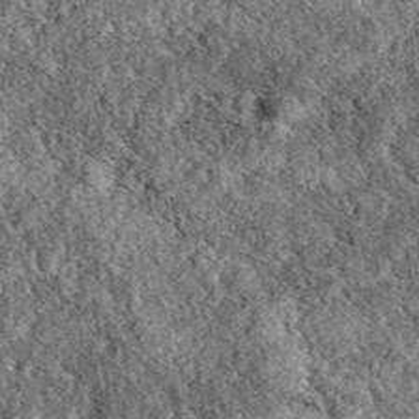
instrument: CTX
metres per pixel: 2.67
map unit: eAb
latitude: 38.5735
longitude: 111.3888
